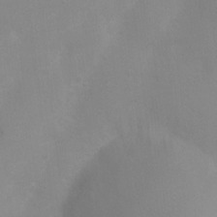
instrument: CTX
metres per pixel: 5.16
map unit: Nhu
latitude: 3.9717
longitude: -25.4426
